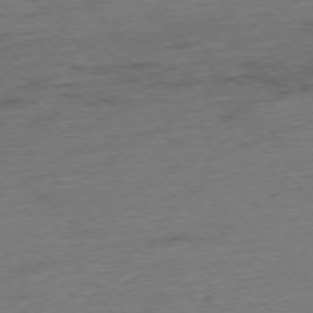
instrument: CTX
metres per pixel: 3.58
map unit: Hpe
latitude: -76.5007
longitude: -11.4616
